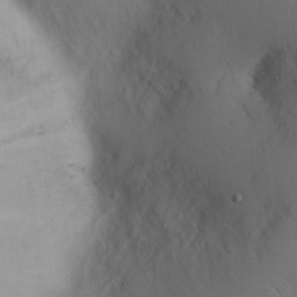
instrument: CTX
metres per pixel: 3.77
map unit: eHh
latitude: 11.6694
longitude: -61.3104
